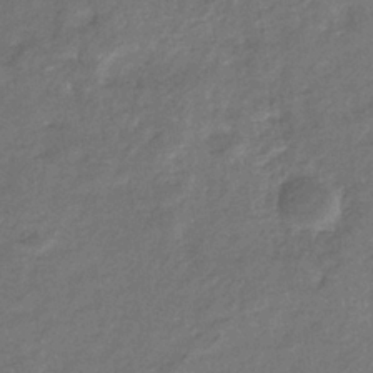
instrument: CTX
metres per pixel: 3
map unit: eHb
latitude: -33.8989
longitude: 74.6519
